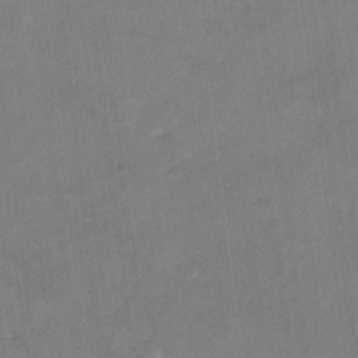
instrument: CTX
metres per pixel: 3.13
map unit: Hto
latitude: 9.1970
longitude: -35.9717
